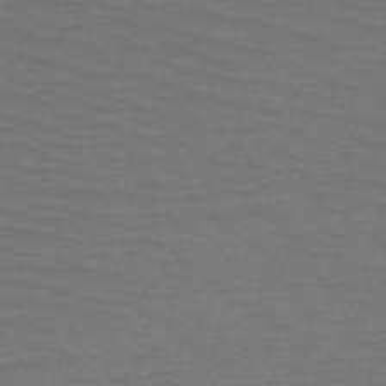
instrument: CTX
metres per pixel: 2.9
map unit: HNb
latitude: -53.3509
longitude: -43.3482
